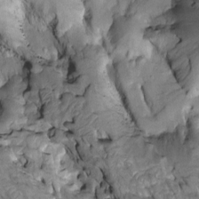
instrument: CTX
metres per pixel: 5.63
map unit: Htu
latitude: -2.6140
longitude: 149.7478
